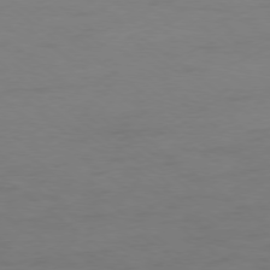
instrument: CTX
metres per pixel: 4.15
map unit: Ap
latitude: -78.4440
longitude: -75.1403
